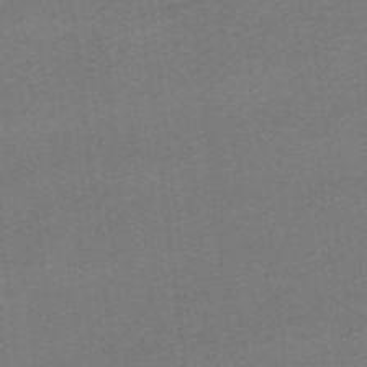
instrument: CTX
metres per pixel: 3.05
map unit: HNhu
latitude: -40.9542
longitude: 103.7478
